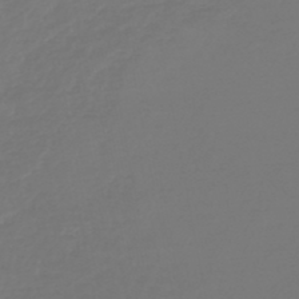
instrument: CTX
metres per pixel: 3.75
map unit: lHb
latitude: -46.5007
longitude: 75.9178
